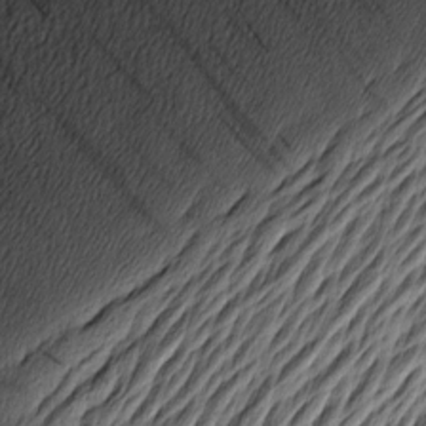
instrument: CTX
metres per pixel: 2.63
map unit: Nhu
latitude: -4.4818
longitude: -151.7449
